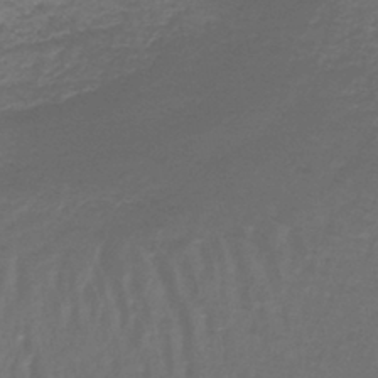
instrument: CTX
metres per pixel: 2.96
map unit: lHb
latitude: -42.1038
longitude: 58.6707
